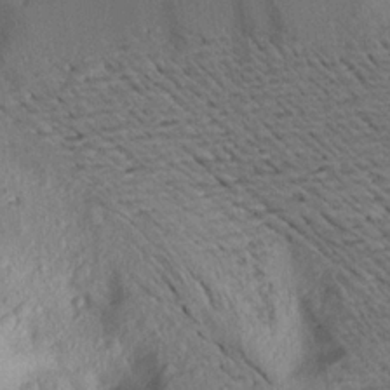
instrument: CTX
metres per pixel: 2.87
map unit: Aa
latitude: 19.6882
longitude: -146.9703
